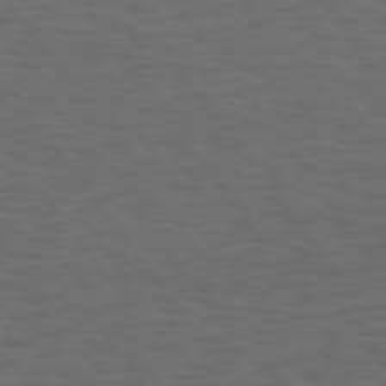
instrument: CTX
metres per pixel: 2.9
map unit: Hpe
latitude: 74.0255
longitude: -131.2726
